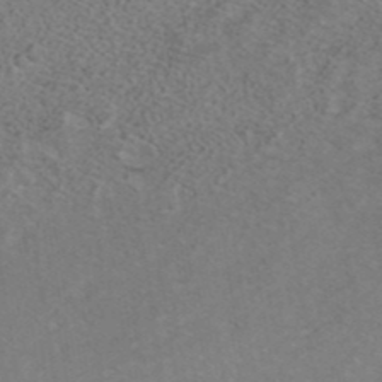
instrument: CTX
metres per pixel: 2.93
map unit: ANa
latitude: 39.8772
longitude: 21.0297
